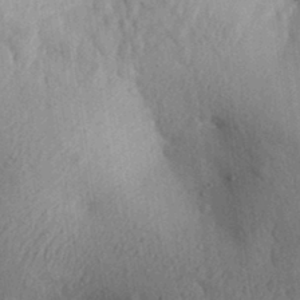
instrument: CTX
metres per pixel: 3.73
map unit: Aa
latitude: 30.0822
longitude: -147.0270
